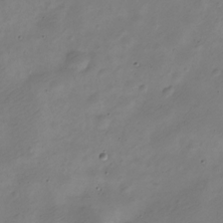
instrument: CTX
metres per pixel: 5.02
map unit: Nve
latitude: -23.6911
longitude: 106.1039
